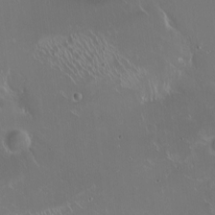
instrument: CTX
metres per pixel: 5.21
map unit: eHh
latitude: 1.4993
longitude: -54.2333
